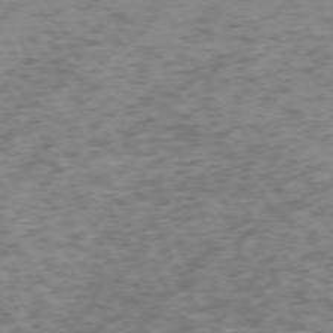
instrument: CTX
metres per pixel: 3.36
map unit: Ap
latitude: -72.9919
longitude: -70.6112
